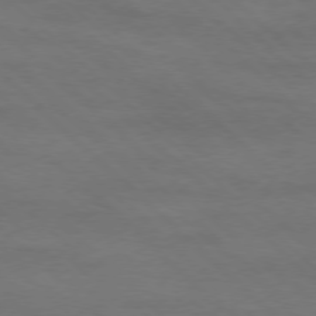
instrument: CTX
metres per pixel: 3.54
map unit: Ap
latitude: -77.9367
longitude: -68.7624
